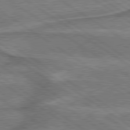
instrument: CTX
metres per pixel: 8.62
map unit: lApd
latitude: 79.6883
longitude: 172.9730
